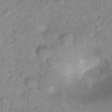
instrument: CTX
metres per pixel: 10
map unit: Htu
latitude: 2.4412
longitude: -21.6316
